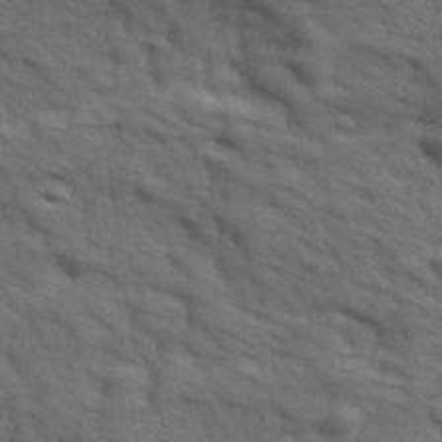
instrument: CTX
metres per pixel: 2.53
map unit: Ave
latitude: 18.3089
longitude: -132.2334
